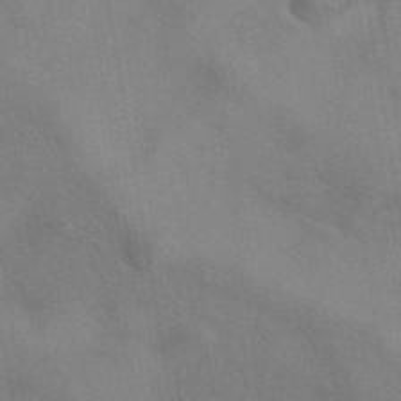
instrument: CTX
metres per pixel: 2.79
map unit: eAb
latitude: 41.9528
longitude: 110.2739
